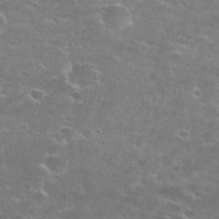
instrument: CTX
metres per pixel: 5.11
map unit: Hto
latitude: 27.9717
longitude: -47.3671
